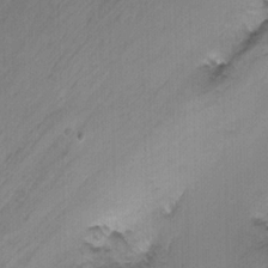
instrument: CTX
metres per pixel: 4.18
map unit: Nhu
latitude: -7.6533
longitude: -43.7072
